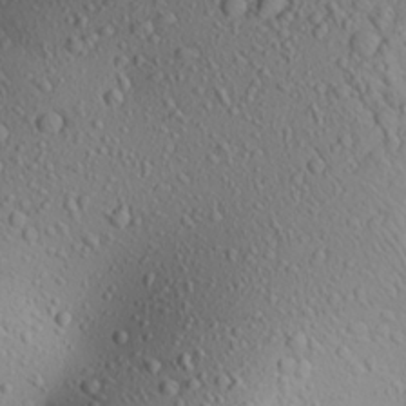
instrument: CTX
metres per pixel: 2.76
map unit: Aa
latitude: 23.6883
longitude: -144.4223
